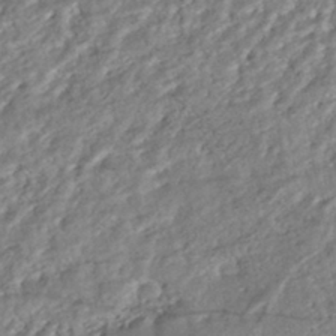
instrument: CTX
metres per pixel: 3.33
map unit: HNhu
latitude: -44.8786
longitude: 104.0850
